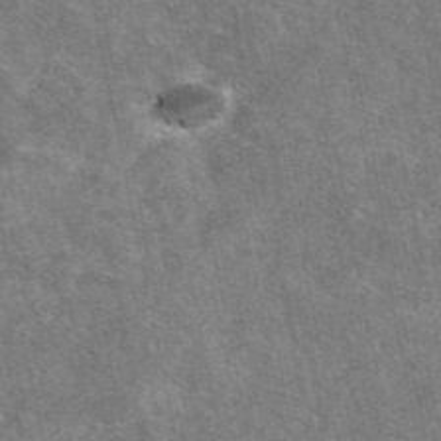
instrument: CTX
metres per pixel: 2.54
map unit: eAb
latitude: 48.7624
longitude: 116.8219
